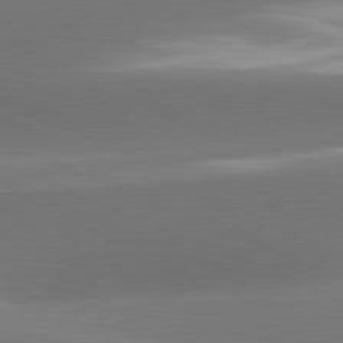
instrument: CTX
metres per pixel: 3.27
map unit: lApd
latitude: 81.7639
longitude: -161.1403
